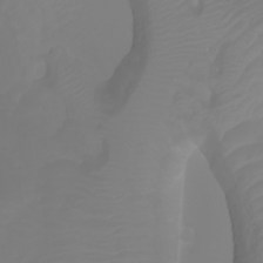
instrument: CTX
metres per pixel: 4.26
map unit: Ht
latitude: -2.2550
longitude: -61.6127
